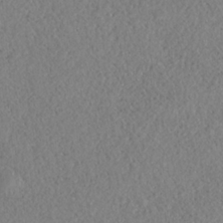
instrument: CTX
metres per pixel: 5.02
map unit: HNhu
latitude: -36.5007
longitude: 32.8786
